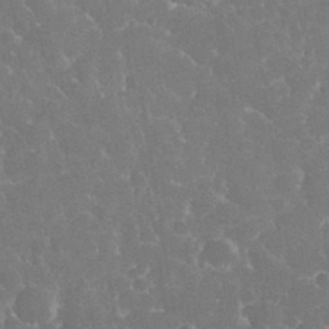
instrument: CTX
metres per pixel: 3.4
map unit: eHh
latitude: 33.8016
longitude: -63.5938
